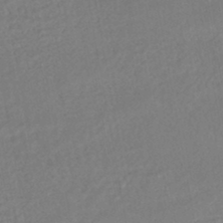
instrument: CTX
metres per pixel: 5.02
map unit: HNhu
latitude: -46.5573
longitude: 96.8219
